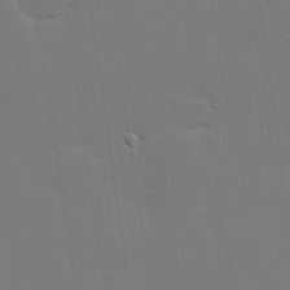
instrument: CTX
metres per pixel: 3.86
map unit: Hve
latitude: 27.0270
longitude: -91.6694
